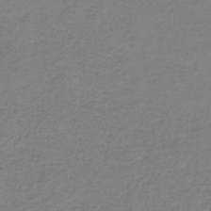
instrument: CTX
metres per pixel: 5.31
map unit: HNb
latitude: -46.3873
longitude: 52.9352
